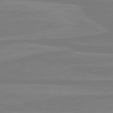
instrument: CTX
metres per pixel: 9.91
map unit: lApd
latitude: 81.2915
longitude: 168.7463
